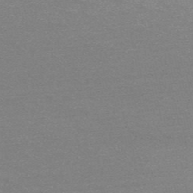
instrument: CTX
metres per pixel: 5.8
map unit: HNb
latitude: -52.2928
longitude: -43.2348
